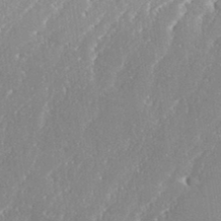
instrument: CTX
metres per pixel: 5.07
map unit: eHh
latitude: 34.2900
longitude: -132.7624
